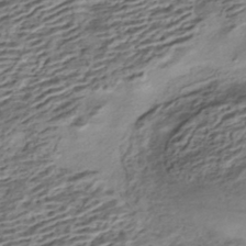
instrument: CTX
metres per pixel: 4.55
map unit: HNhu
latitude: -42.6518
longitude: 105.6344
